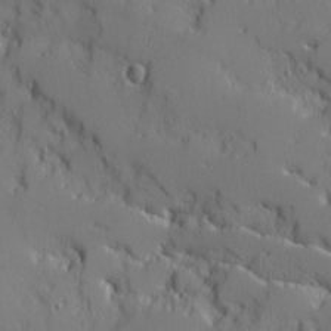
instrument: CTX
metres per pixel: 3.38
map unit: Ave
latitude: 11.7450
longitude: -101.3671
